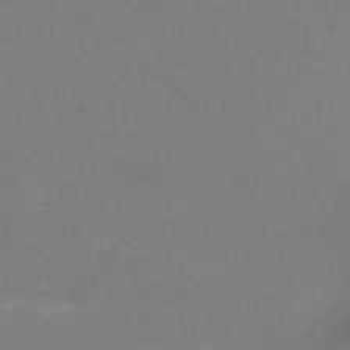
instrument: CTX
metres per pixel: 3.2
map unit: HNb
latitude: -52.4440
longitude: -46.1956
